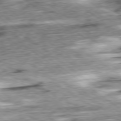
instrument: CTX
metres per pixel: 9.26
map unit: Ap
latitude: -79.1242
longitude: -76.1955
